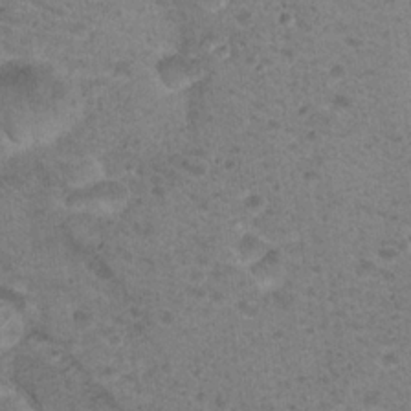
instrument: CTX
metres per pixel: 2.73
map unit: Nhu
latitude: 17.2159
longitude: -31.2537
